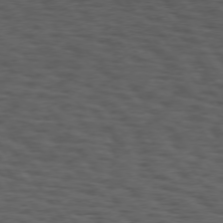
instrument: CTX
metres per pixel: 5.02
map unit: Hpe
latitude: 74.6679
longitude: -132.6491
